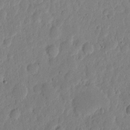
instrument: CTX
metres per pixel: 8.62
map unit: eHh
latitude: 6.6868
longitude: -71.6883
